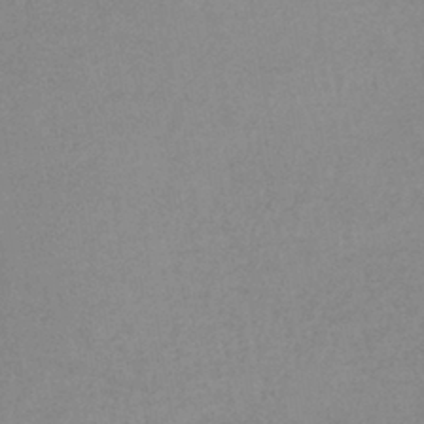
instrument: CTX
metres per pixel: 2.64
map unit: lHb
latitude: -40.0094
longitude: 65.9367
